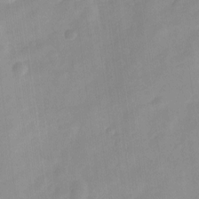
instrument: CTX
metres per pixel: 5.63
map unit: Nve
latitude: -21.9556
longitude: 107.6344
